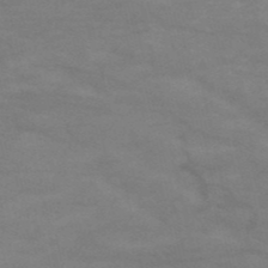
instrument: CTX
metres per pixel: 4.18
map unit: HNb
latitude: -53.2565
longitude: -46.1767
